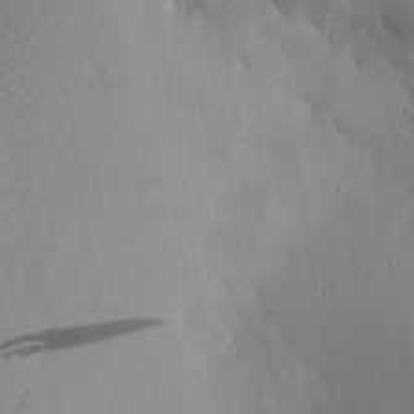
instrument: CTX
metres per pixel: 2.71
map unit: Aa
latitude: 28.0444
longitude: -131.6316
